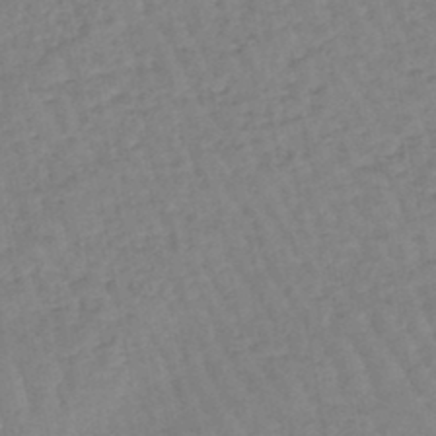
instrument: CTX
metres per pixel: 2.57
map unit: eHb
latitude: -45.2187
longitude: 80.5007
